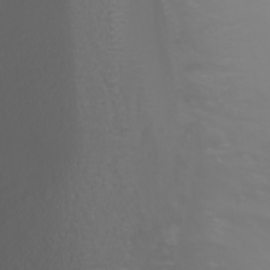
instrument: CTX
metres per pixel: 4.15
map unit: Nhu
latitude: -8.2172
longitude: -82.4223
